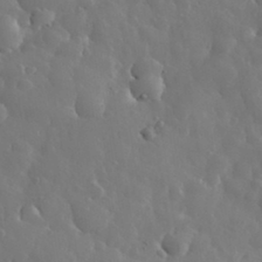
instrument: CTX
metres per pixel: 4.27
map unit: eHh
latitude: 33.8016
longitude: -57.6882
